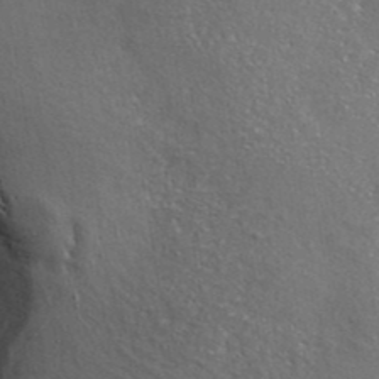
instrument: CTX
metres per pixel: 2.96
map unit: ANa
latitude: 41.6315
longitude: 55.9367
